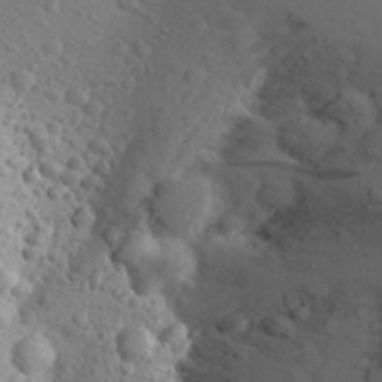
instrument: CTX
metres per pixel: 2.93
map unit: Aa
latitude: 25.0458
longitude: -146.5735
